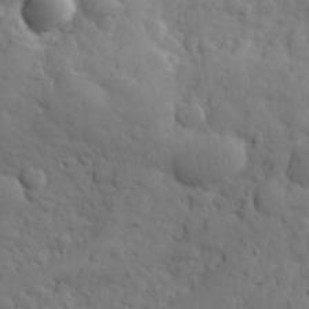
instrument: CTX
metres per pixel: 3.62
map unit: eHh
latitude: 31.3860
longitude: -69.0648
